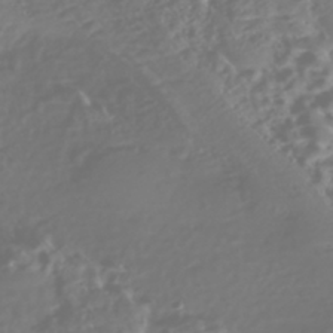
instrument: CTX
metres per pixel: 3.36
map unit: Nhe
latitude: -46.0661
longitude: 151.5777
